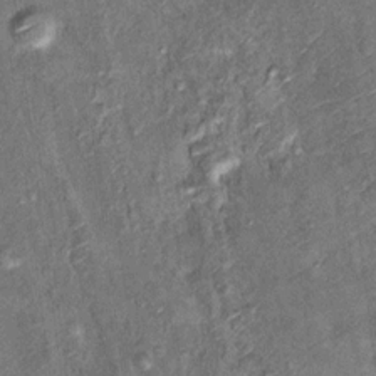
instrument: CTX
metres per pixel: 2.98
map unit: Hto
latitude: 10.9892
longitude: -36.6868
